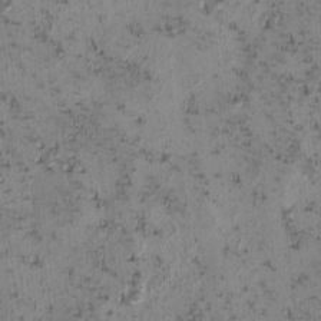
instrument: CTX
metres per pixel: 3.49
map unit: eHh
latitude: -1.0487
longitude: 19.3321
